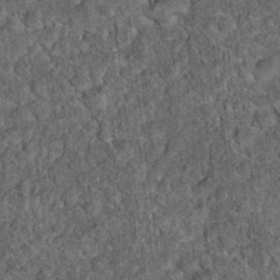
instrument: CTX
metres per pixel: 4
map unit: Hto
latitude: 15.4994
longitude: -34.4601
